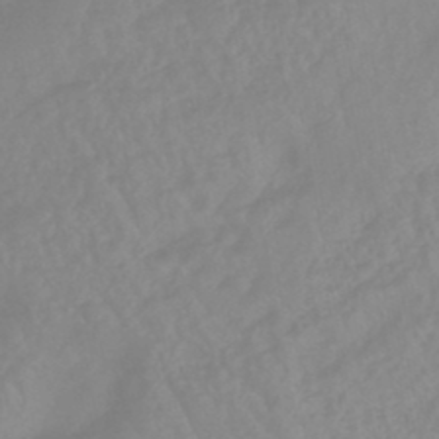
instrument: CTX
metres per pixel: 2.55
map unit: eHb
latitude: -45.4832
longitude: 84.8030
